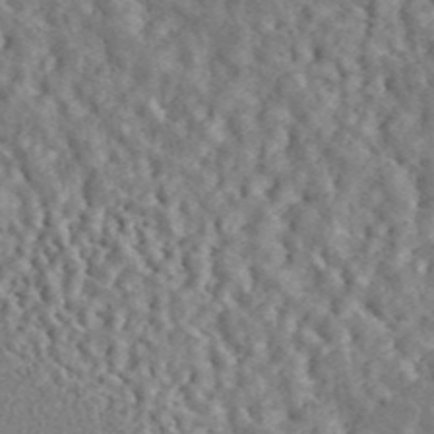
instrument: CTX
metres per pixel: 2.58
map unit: ANa
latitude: 44.5734
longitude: 47.7099
